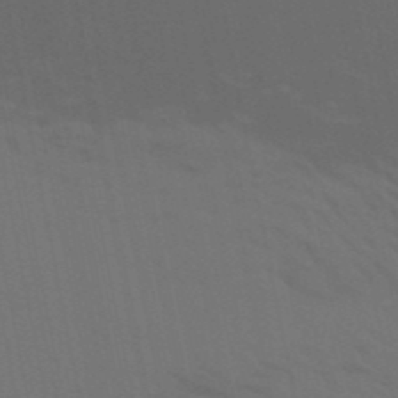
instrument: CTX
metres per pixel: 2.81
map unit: lHb
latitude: -50.0850
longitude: 75.3321
